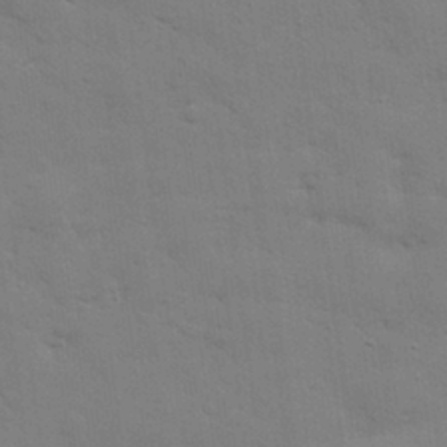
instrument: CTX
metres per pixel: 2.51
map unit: eHh
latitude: 28.0633
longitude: -75.0270
